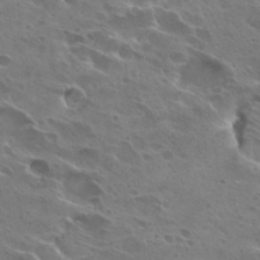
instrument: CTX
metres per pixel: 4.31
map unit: Hto
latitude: 27.4049
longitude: -40.6490
